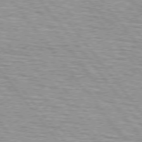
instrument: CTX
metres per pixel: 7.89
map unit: lApd
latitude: 75.1781
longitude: -76.1955
